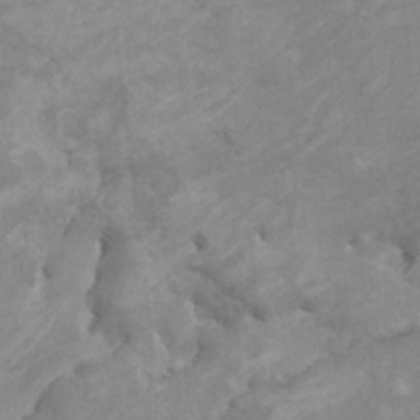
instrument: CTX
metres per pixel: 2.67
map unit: HNhu
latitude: 2.6490
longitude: -1.9717
